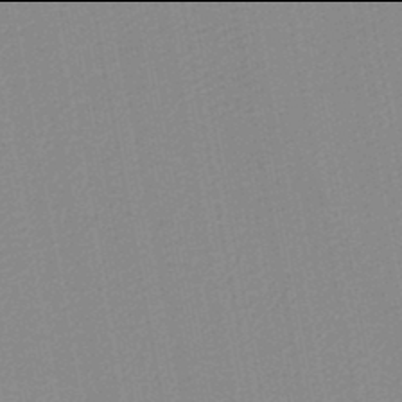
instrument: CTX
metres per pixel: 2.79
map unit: lHb
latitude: -46.0094
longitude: 69.6532
